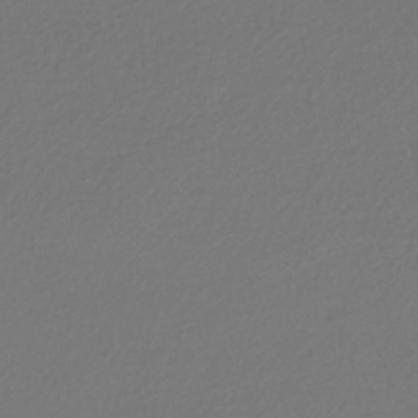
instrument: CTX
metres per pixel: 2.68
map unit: HNhu
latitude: -42.6140
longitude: 96.8408
